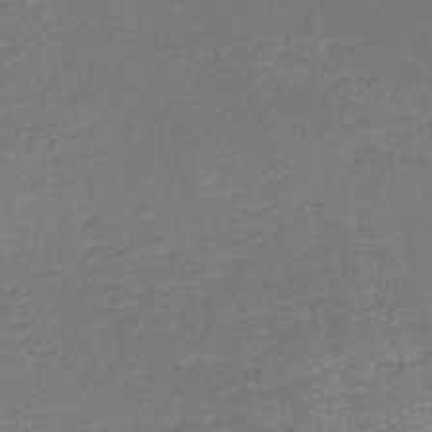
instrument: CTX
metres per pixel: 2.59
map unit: HNb
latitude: -50.7463
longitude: -48.9892
